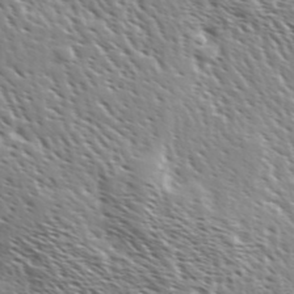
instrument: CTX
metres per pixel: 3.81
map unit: Ave
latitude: 36.9136
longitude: -111.5749
